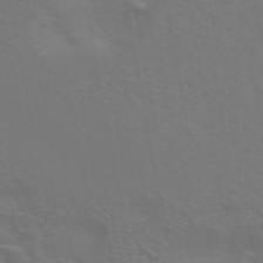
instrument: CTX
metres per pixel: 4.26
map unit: ANa
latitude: 44.3656
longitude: 27.5777
